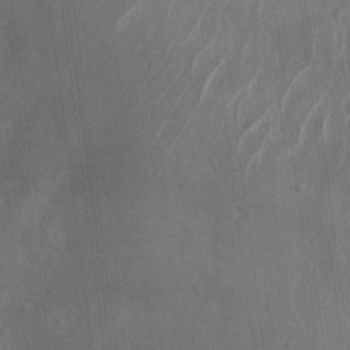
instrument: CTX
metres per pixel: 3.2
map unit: Nhu
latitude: 6.1578
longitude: -19.1214
